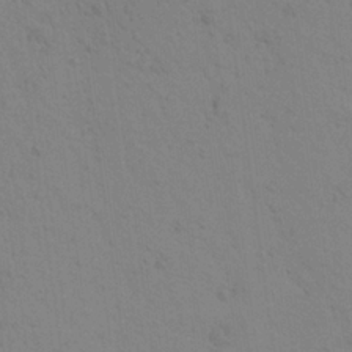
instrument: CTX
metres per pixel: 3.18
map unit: Aa
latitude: 22.9892
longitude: -148.6491
